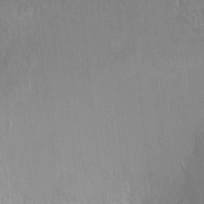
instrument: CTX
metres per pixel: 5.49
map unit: Ht
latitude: -7.6722
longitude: -36.9136
